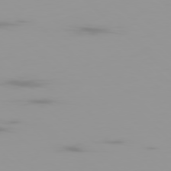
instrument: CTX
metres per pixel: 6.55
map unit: Ap
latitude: -79.2565
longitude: -70.0822
